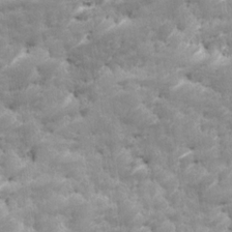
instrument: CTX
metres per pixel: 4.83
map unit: Ave
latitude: 16.7057
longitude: -135.7449
